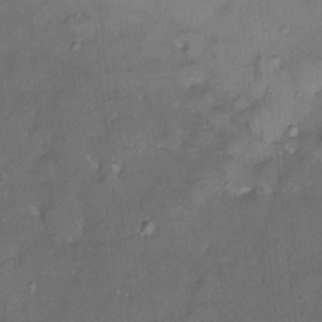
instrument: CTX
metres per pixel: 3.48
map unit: HNhu
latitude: 2.4979
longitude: 9.0297
